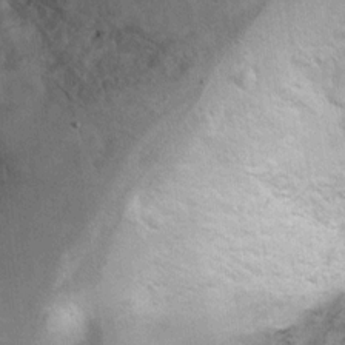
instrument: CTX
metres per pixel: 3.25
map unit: Ht
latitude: 7.3482
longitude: -30.3090
